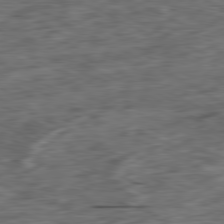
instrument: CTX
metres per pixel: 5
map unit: Ap
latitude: -81.0109
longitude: -72.8380
